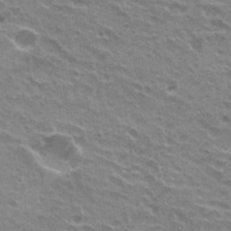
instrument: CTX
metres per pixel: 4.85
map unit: Hto
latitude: 22.6112
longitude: -32.0255
